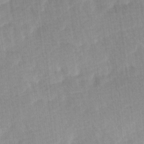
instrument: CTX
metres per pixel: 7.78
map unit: Ave
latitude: 10.9703
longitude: -106.9703
